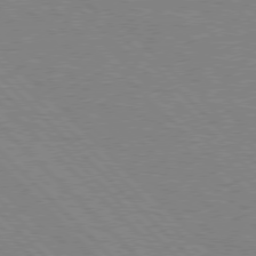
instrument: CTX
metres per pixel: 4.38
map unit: Hpe
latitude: 76.9513
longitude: -151.8205
